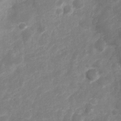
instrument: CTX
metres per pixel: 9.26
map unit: Nve
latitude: -19.8989
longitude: 107.8423
